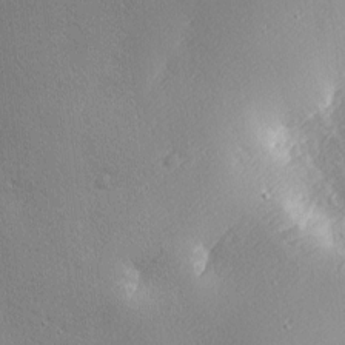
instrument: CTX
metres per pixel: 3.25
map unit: Nhu
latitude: 1.9906
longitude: -74.8947
